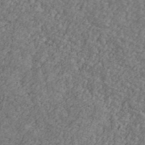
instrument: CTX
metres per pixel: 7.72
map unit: Ave
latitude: 41.4048
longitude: -111.0459
